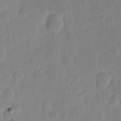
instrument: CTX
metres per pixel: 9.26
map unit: eHh
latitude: 6.4790
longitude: -70.8380
